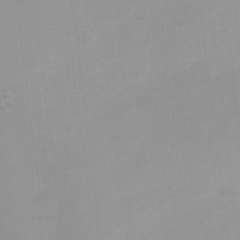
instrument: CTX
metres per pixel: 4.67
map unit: Ht
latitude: 3.3481
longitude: -23.0080
